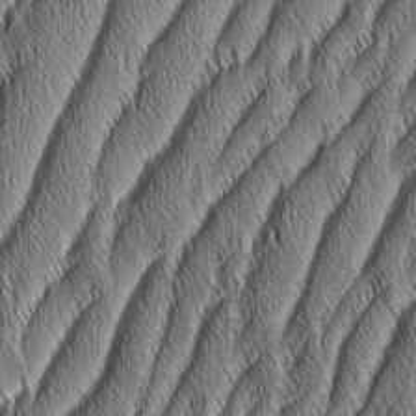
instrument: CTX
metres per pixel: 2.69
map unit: Aa
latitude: 6.5735
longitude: -130.9703
